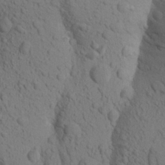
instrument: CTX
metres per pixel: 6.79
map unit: Aa
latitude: 19.1592
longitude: -149.1403
